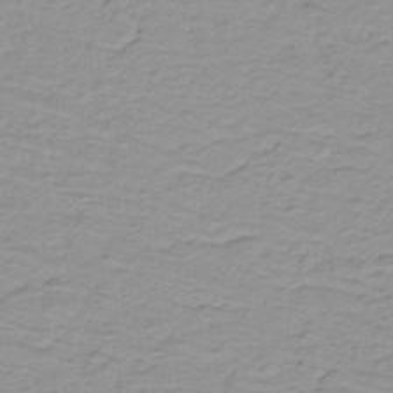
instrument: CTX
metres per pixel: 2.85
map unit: lHb
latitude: -31.9367
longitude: 65.4455
